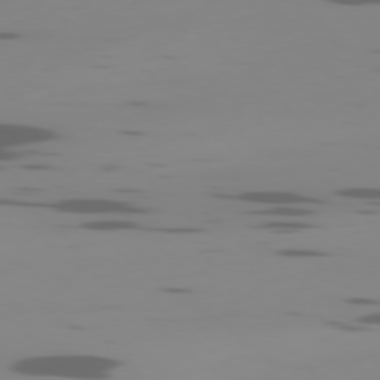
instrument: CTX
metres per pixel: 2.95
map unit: Ap
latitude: -78.0283
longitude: -65.3482
